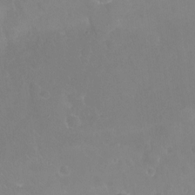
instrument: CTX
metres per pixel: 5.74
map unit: Nhu
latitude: -20.9730
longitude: -58.4223
